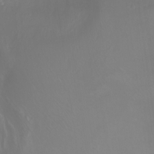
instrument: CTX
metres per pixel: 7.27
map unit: Ht
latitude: -1.1998
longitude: -46.0255
